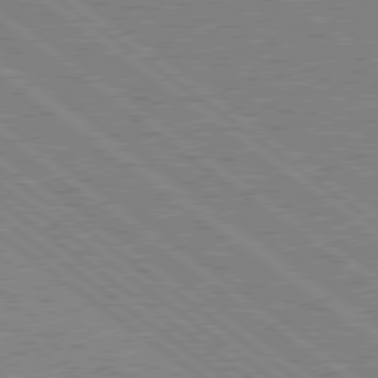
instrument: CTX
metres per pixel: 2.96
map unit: Hpe
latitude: 78.8758
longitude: -169.2159
